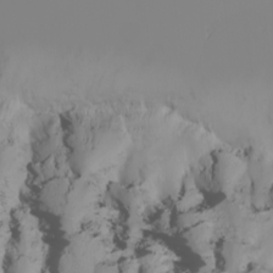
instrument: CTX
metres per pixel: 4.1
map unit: Nhu
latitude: -4.2928
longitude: -89.8962
